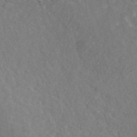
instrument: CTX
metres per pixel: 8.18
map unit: ANa
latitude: 41.8205
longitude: 29.7856
